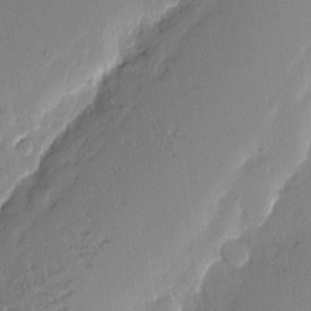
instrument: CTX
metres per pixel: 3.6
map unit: eHh
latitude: 2.8947
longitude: -77.1403
